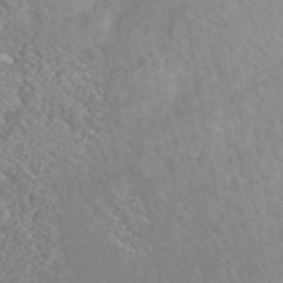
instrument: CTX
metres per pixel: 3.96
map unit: ANa
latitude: 43.4427
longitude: 24.6329
